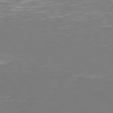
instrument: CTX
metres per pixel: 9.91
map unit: Hpe
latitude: 75.8961
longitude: -132.9136
